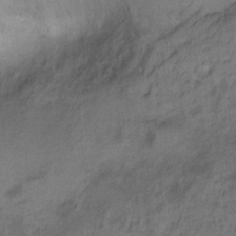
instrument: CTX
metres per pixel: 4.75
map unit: Hto
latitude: 7.1025
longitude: -37.8017
